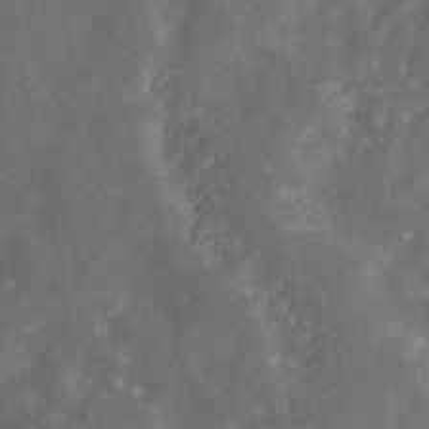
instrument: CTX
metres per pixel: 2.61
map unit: ANa
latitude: 42.2523
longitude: 30.1039
